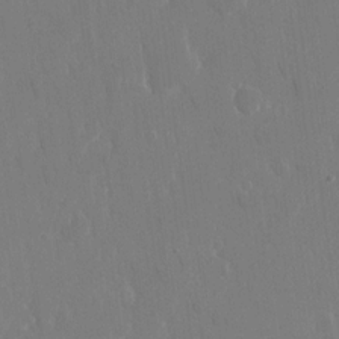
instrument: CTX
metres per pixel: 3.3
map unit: eHh
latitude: 14.5357
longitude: -71.7072
